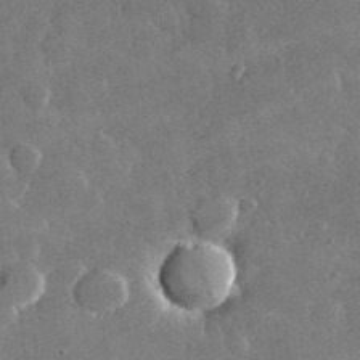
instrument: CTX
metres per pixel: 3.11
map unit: lHvf
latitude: 31.6505
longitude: -93.7638
